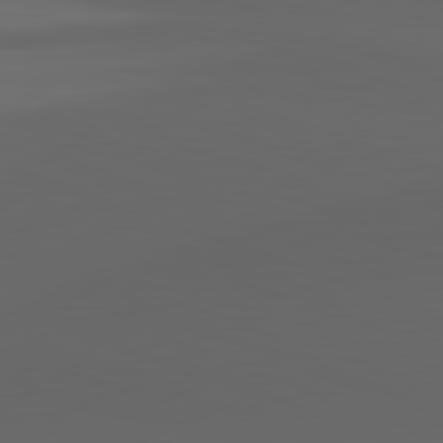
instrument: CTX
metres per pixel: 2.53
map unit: lApd
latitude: 82.8380
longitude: -135.2537
